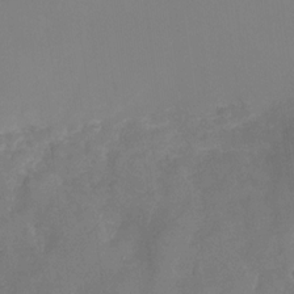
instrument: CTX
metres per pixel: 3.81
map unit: Nhu
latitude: -26.7463
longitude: -57.8583
